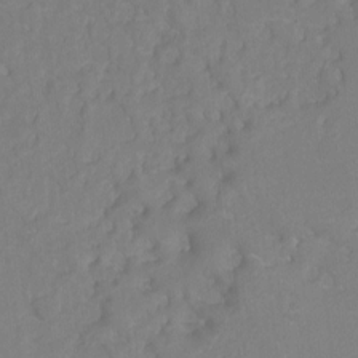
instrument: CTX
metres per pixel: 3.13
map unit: Hto
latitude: -11.2754
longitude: -37.8017
